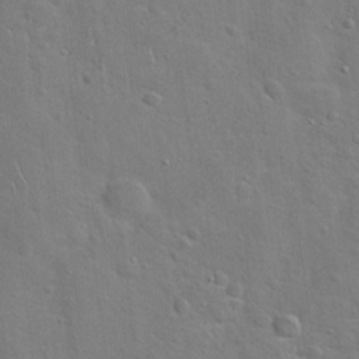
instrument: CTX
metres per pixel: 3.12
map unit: Hto
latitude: 20.2523
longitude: -49.6694
